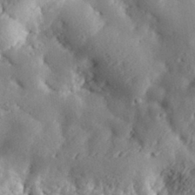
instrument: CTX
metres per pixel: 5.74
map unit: lHvf
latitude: 32.1011
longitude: -84.7246
